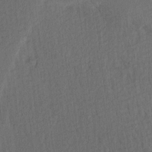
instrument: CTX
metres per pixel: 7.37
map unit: Ave
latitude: 13.5371
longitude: -106.5357
